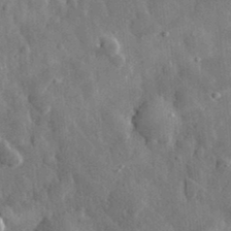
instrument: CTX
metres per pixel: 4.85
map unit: eHh
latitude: 32.9892
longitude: -80.3845
